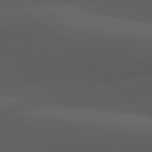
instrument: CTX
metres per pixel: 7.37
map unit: lApd
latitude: 78.1200
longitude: -54.7435
